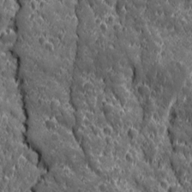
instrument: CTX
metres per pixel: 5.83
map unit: Ave
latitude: 12.4601
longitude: -104.7058
